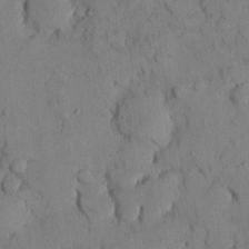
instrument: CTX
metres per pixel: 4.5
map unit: Nhu
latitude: 28.3845
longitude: -72.2334
